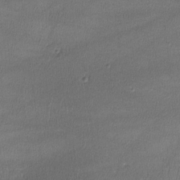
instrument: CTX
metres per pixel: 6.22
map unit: lHvf
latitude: -11.4643
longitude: -100.9325
